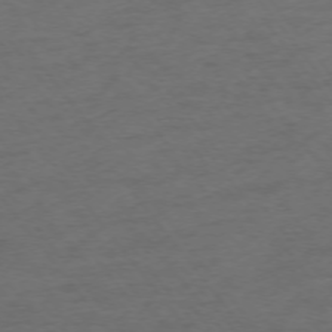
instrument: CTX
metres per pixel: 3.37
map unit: Ap
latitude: -74.8408
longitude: -70.8569
